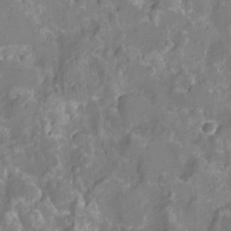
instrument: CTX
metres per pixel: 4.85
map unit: Ht
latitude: -10.4440
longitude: -23.4048
